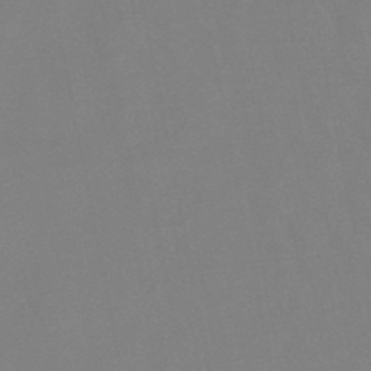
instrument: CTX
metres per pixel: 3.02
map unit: lHb
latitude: -48.6330
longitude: 69.4832
